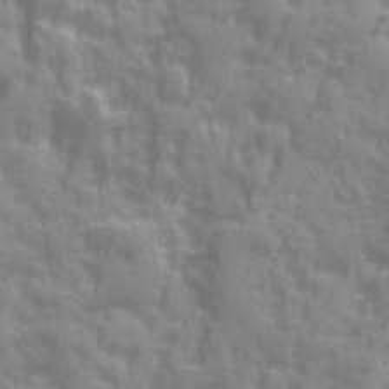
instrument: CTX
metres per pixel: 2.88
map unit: Ave
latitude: 19.8772
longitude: -132.2712
